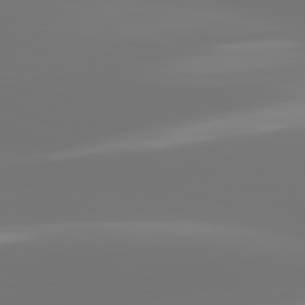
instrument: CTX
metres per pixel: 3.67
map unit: lApd
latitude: 82.0633
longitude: -150.6868
